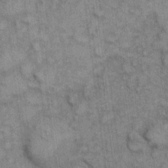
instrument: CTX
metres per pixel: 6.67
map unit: eHh
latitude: 7.2915
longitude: -64.5168
